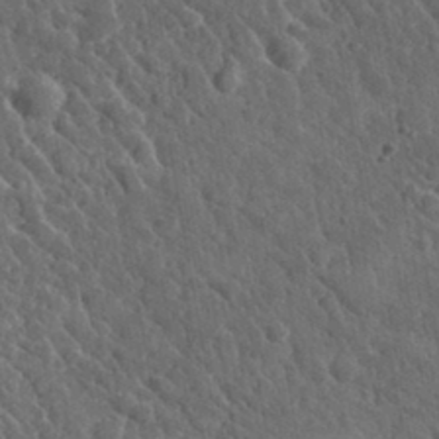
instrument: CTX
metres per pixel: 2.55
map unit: lHvf
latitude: 34.3089
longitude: -86.1767
